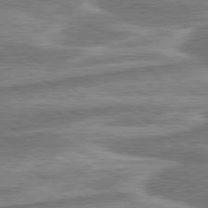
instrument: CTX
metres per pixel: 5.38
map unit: lApd
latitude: 80.4601
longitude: -178.4412
